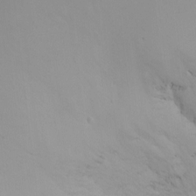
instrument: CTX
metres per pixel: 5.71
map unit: Ht
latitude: -0.0094
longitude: -17.7450
